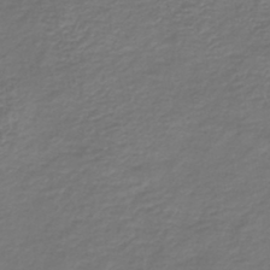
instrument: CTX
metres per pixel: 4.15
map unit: HNb
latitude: -42.6518
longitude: 50.0472
